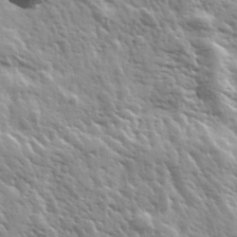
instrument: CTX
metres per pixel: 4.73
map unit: Hve
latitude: 32.1011
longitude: 150.2173
